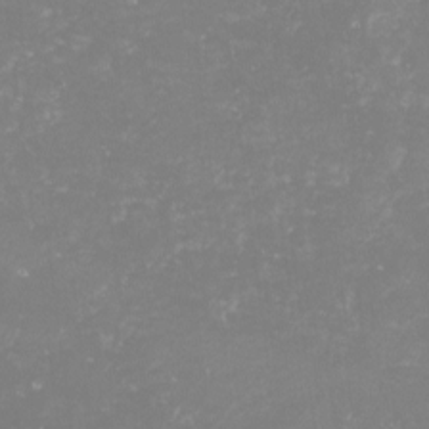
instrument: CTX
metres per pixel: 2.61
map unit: lHvf
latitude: -14.5385
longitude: -98.3656
